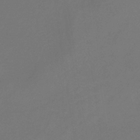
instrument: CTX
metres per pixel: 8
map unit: HNb
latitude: -35.8422
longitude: 55.2754
